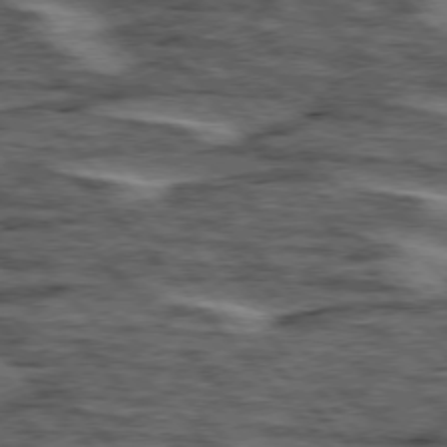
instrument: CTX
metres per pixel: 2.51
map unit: lApd
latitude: 75.9906
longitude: -77.1025
